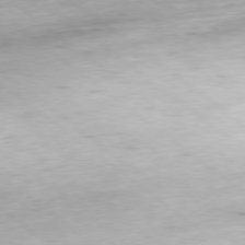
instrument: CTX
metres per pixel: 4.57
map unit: Hpe
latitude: -78.9352
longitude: 10.2740
